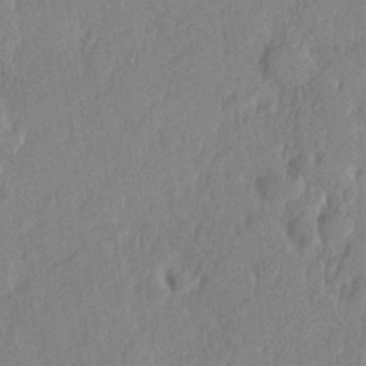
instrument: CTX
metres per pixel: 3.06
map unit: Hve
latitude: 25.2725
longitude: 144.1606
